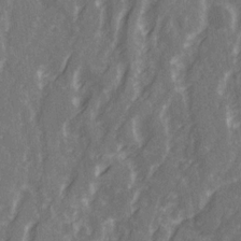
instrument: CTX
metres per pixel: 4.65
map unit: Ave
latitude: 21.0837
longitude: -132.5168
